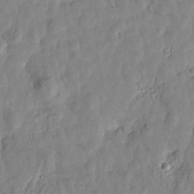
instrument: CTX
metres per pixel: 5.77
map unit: Htu
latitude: 1.5938
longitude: -179.7639
